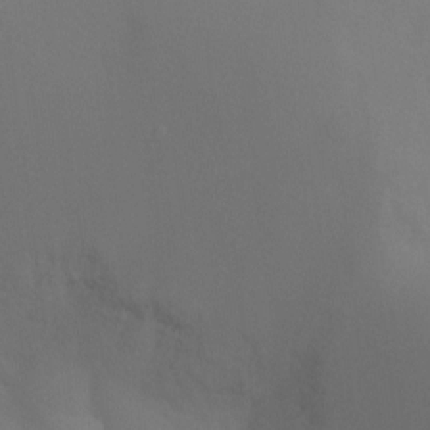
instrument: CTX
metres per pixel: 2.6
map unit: Ht
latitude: -8.4440
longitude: -29.5938
